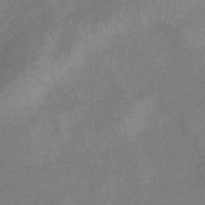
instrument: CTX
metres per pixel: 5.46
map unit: eHb
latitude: -37.8989
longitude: 77.1620
